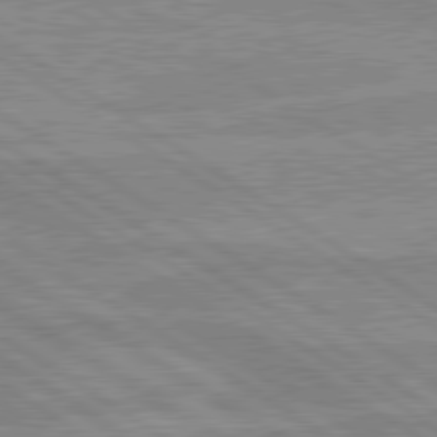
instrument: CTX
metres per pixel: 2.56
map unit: lApd
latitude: 80.1767
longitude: -174.6302
